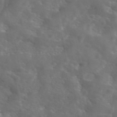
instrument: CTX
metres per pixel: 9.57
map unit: eAb
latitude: 45.9150
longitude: 125.5210
